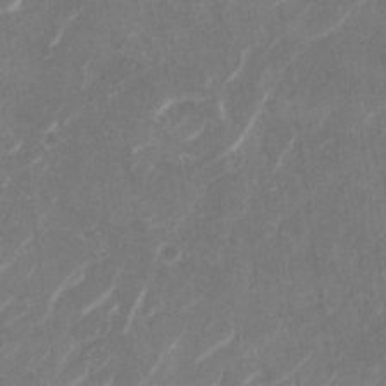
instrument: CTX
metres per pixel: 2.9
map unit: Nhu
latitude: -29.5399
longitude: -71.2537
